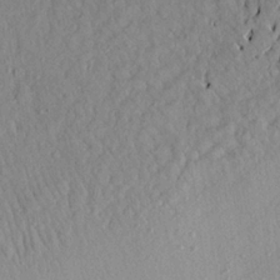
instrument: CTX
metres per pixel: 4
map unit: Aa
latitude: 21.3482
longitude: -148.0255
